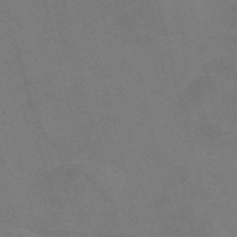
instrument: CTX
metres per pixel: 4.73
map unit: Nve
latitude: -58.2172
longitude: 51.5210
